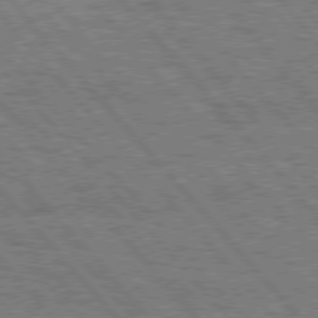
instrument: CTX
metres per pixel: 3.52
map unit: Hpe
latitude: 76.5734
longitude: -150.3467
